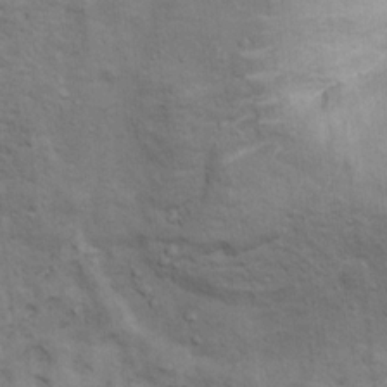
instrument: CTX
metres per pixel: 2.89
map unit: Ht
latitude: 11.0081
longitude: -39.6316
